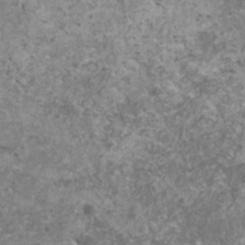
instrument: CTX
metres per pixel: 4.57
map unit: HNhu
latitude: 1.2159
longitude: 3.2187
